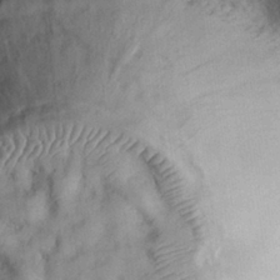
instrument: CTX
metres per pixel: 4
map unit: Nhu
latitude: 27.2915
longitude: -68.9514
